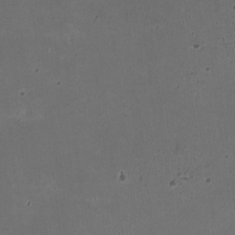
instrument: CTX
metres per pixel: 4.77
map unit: HNhu
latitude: -2.7274
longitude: -3.0836
